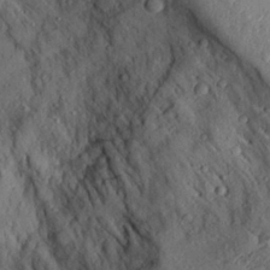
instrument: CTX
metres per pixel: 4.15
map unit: Aa
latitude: 28.4790
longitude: -132.6868
